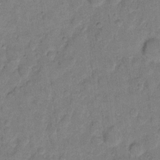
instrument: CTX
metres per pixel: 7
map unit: eHh
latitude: 11.6883
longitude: -64.8947
